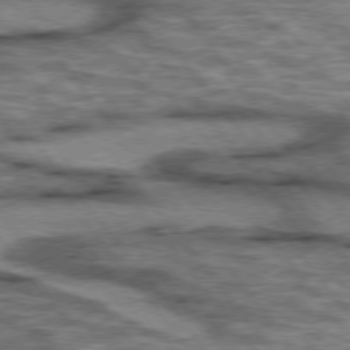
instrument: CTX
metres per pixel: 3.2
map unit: lApd
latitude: 75.6127
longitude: -48.6679
